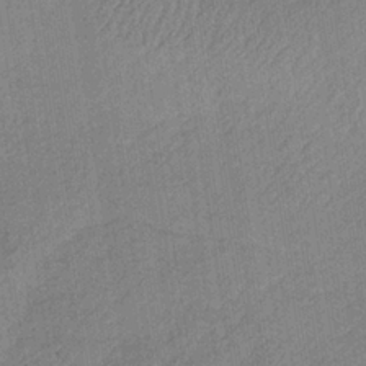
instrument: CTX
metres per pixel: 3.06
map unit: HNb
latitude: -33.9367
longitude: 62.7085
